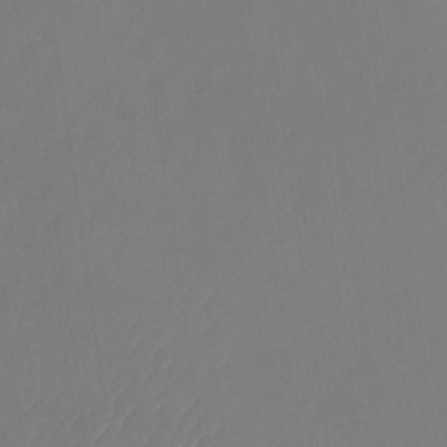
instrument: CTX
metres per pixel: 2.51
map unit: Nhu
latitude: -23.1809
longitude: -70.6868
